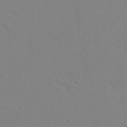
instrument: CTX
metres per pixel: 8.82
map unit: Hto
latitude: 20.5735
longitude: -33.8961
